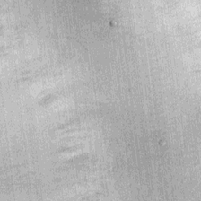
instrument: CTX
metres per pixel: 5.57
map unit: Ht
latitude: -3.5588
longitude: -13.3293
